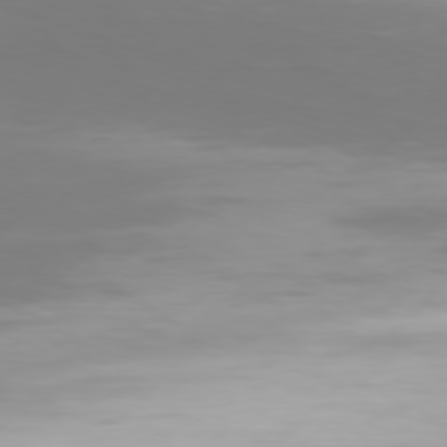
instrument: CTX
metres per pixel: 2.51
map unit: Hpe
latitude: 76.7246
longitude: -127.7072
